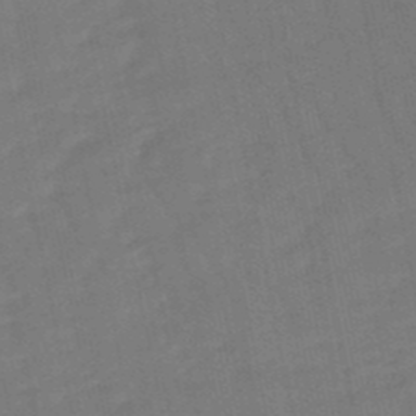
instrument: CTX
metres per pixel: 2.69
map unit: lHb
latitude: -49.3888
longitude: 75.9745
